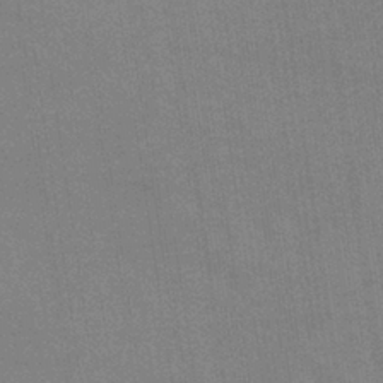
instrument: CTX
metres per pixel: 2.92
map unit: eHb
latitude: -36.7085
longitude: 76.3873
